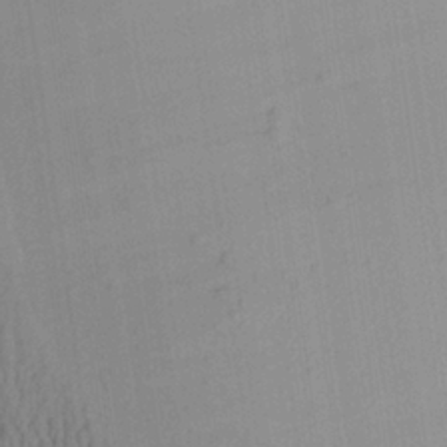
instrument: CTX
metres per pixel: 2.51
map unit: Aa
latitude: 25.1214
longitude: -136.2523
